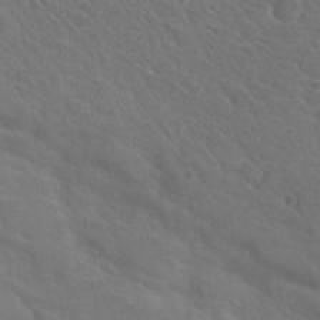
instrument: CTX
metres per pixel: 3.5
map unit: Hto
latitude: 31.3860
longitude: -47.0459
